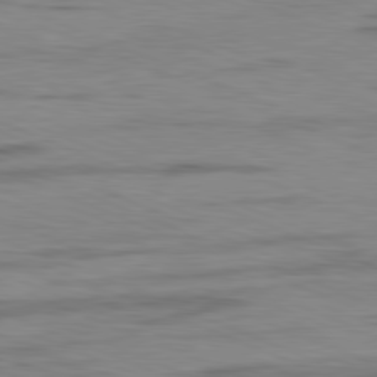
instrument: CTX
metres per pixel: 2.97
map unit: Ap
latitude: -82.1228
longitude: -74.3845
